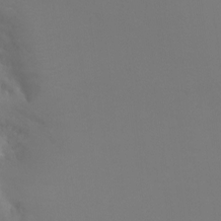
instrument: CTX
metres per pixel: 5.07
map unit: Ht
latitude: -4.9919
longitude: -24.7813
